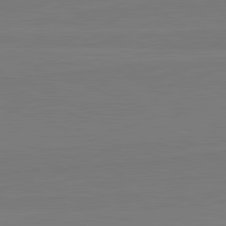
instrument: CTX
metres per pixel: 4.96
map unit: lApd
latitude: 82.1766
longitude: 165.2187
